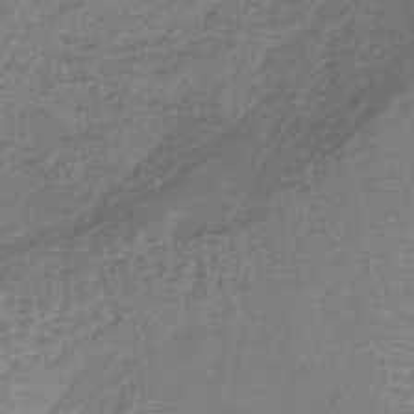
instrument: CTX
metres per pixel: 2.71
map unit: lHb
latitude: -40.0283
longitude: 62.4062
